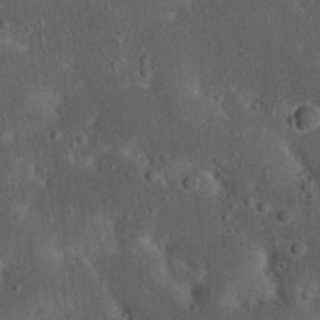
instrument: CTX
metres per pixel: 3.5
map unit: Nhu
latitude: 22.5168
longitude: -71.6127
